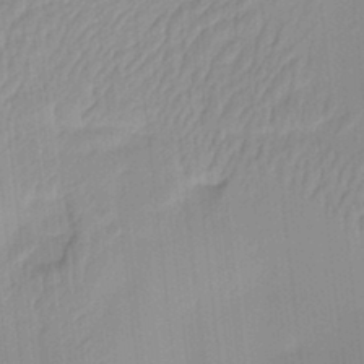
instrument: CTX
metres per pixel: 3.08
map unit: eHh
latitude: -4.4251
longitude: 15.1620
